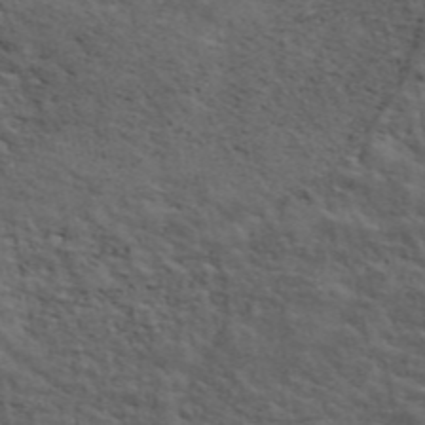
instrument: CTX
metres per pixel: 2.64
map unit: ANa
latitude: 47.8017
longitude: -83.0080
